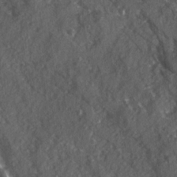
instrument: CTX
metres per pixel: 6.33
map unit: Ave
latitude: 15.6316
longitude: -131.6316
